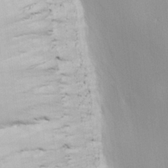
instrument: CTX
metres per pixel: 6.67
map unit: lHvf
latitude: 22.8569
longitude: 141.3132
